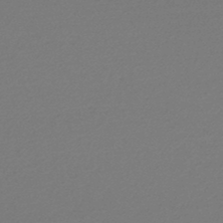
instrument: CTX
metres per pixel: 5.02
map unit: lHb
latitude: -47.8044
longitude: 62.1228
